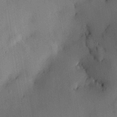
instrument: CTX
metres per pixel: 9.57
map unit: HNhu
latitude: 15.2159
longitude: 11.9178
